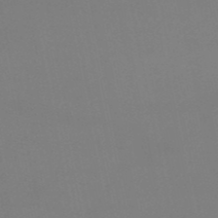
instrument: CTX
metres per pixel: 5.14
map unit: HNb
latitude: -51.6533
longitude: -42.3089
